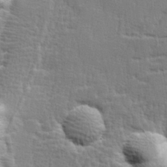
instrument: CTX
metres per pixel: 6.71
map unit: lHvf
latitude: 25.2159
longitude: 143.6155
